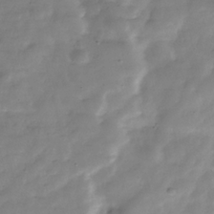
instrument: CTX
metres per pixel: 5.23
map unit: Hve
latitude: -30.8030
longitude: 91.5399
